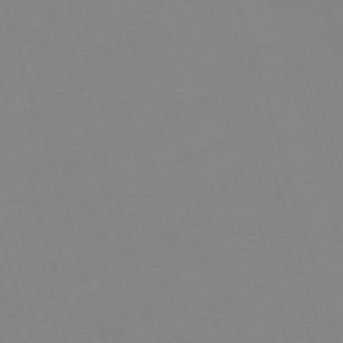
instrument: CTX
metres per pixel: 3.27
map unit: eHh
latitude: -63.1620
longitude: 49.1620
